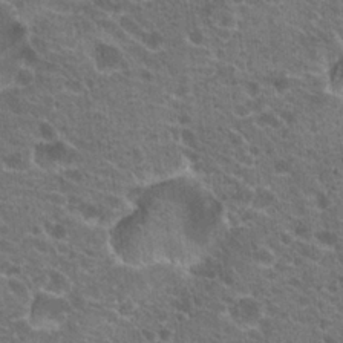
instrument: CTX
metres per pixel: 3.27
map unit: Hto
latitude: 19.8394
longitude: -34.0444
